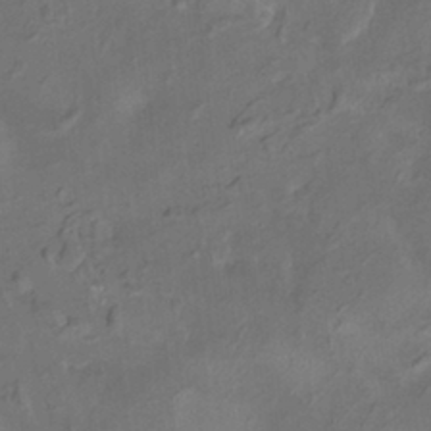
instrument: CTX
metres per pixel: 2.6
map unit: HNhu
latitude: 5.4048
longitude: 13.9556
